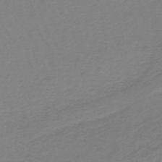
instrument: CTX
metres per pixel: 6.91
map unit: lHb
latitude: -45.7289
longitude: 76.4440
